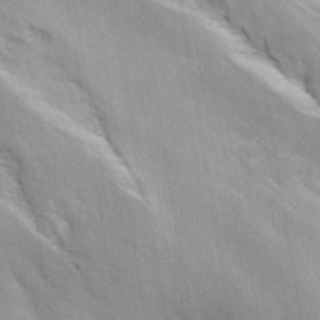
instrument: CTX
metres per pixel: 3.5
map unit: ANa
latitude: 41.8583
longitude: 16.8219
